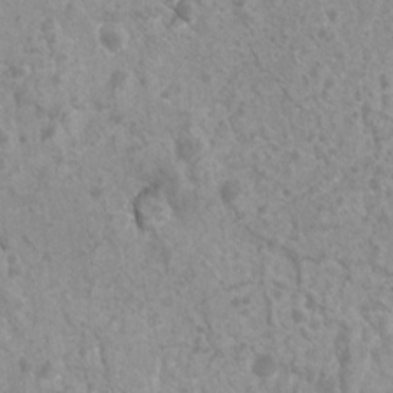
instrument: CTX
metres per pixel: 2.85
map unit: Nhu
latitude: 7.1403
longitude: -20.6112
